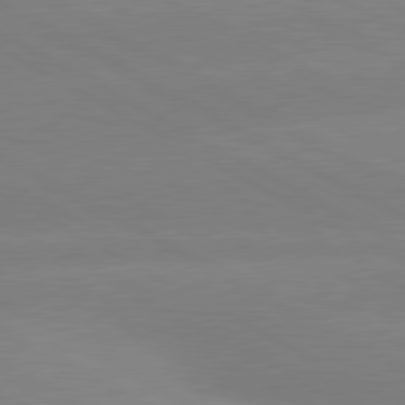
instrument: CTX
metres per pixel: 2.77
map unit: lApd
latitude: 80.4034
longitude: -147.3671
